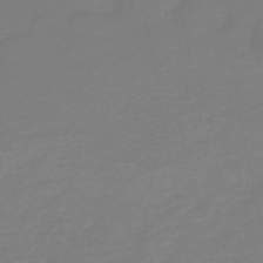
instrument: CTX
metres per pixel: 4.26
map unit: HNb
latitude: -48.5574
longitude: 59.3698
